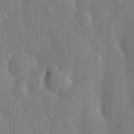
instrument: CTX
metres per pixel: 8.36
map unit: eHh
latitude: 29.5938
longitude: -80.4223
